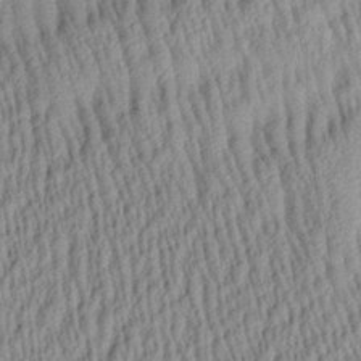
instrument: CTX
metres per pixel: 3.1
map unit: Aa
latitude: 29.3104
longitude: -137.7639
